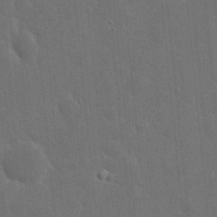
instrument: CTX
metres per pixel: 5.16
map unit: eHh
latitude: 19.5749
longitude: -64.4223
